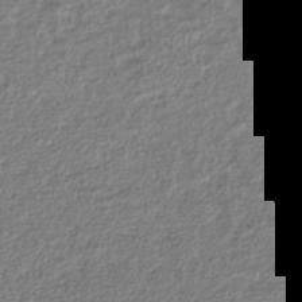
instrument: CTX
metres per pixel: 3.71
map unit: HNhu
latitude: -36.7085
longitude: 32.6897
